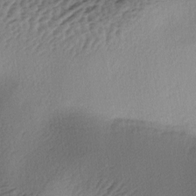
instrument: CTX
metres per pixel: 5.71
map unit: lAa
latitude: -4.2928
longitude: -123.9150
